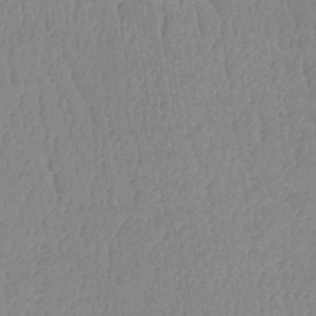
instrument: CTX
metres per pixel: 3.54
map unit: lHb
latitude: -34.5574
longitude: 70.1228
